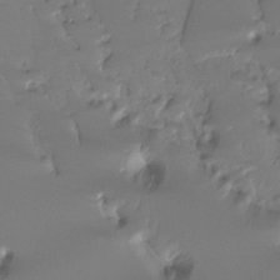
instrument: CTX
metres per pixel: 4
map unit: Htu
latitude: -14.1417
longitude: -44.8758
